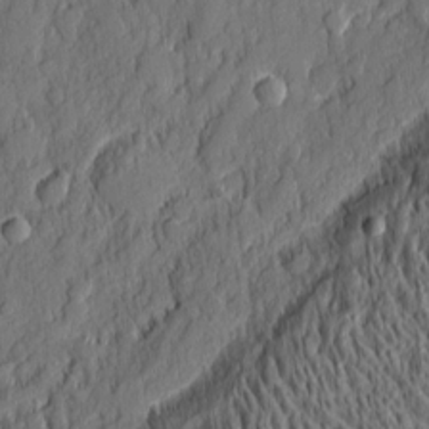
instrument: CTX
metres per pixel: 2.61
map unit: eHh
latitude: 6.1011
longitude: -76.3845
